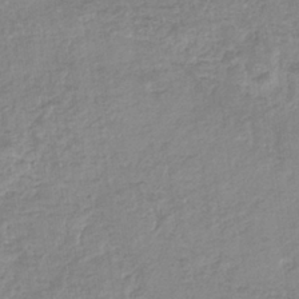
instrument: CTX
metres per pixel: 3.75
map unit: eHb
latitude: -35.6911
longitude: 77.1431
